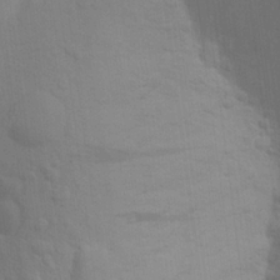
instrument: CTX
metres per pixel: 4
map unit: Aa
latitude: 23.4237
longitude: -145.2726
